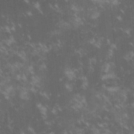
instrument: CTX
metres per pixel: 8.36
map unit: lHvf
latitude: -15.2187
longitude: -101.8206
